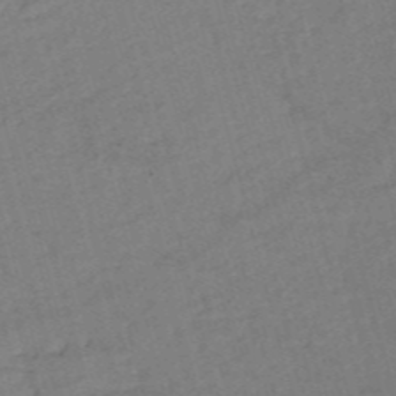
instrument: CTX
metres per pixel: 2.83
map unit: HNb
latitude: -53.8233
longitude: -46.6113
